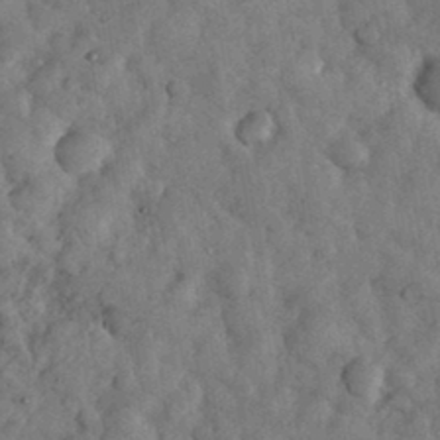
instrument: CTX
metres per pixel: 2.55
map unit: eHh
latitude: 34.0822
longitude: -68.5357
